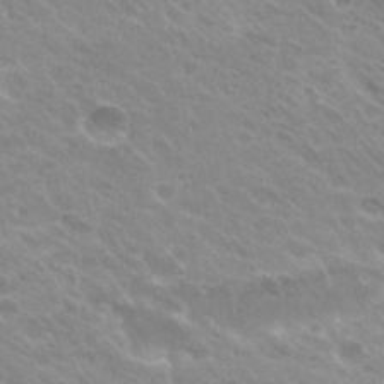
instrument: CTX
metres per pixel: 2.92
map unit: Hto
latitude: 27.1970
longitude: -35.4426
